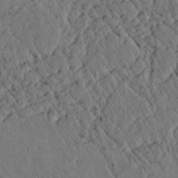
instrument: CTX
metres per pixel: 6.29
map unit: lAvf
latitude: 4.9892
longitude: 159.1620
